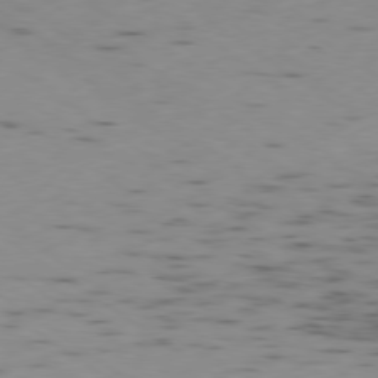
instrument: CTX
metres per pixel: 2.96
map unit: Ap
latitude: -79.2187
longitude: -72.5168
